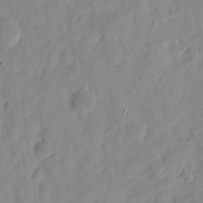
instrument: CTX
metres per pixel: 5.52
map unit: eHh
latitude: 8.2334
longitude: -74.5357
